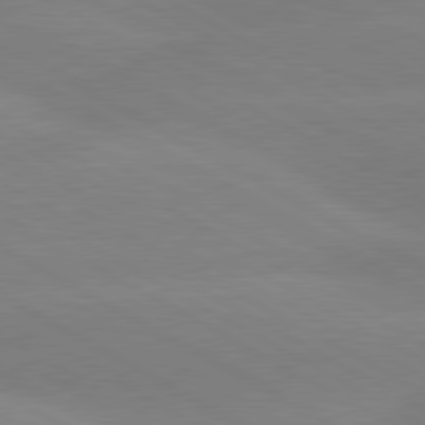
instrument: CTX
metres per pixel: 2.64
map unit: lApd
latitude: 80.3845
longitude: -153.7072
